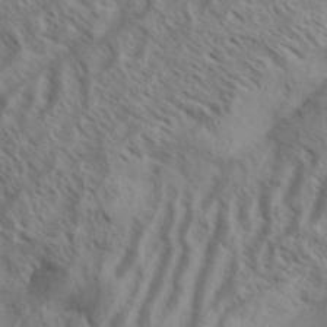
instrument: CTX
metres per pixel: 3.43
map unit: Aa
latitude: 33.8394
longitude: -138.6679
